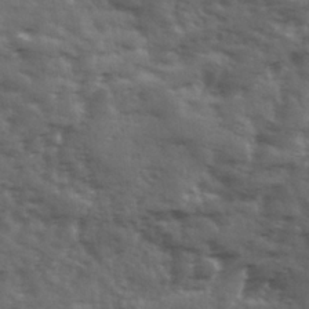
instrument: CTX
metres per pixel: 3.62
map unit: Ave
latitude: 18.4601
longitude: -132.1389
